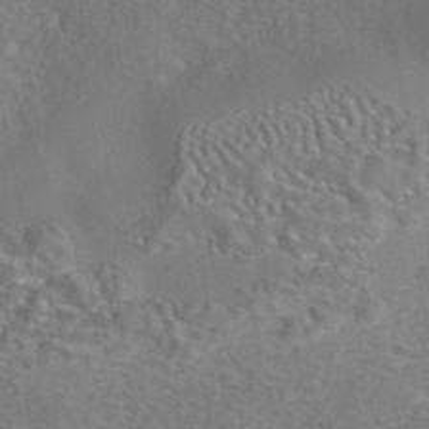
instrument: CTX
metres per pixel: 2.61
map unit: eAb
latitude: 42.6113
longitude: 104.9919
